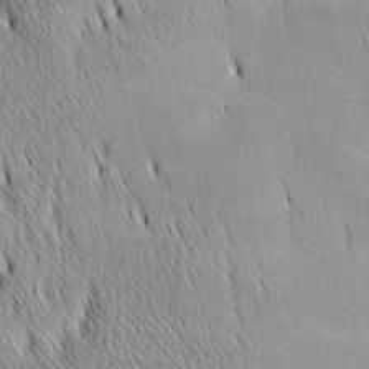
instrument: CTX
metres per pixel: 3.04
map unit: lAa
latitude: -4.4818
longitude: -121.3104
